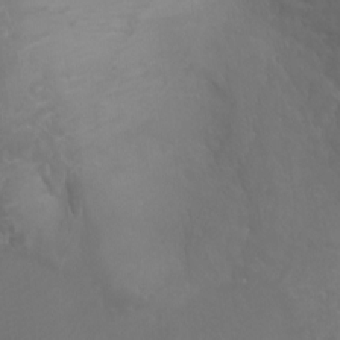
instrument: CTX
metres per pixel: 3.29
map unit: Ht
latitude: -1.4644
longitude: -19.3481
